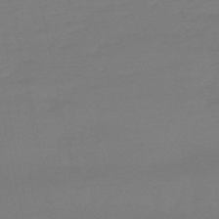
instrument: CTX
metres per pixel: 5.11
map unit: eHb
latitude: -49.6722
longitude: 77.8989
